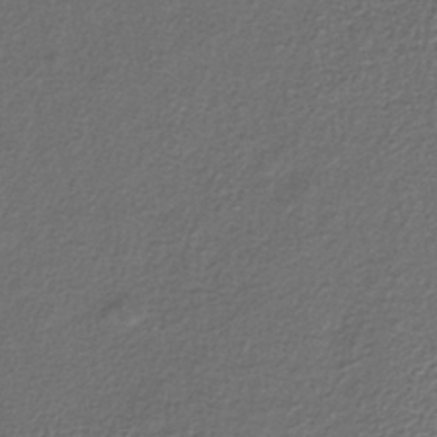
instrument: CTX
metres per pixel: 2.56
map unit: lHb
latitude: -35.6911
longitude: 63.2565
